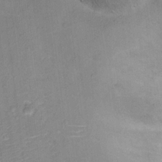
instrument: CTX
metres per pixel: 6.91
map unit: Ht
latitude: 12.2145
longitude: -39.4237
